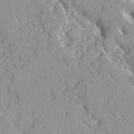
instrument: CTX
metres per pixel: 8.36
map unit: Ave
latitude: 16.6113
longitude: -129.4237
